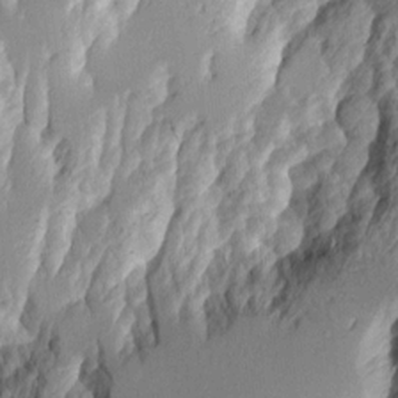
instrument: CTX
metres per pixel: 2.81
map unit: Aa
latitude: 10.4601
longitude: -126.8002
